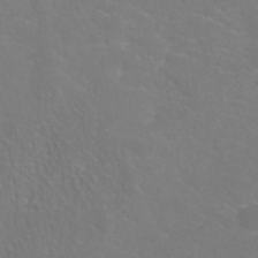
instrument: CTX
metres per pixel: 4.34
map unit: ANa
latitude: 36.8002
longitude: 14.1795
